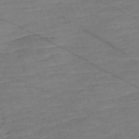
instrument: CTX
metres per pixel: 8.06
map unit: Nve
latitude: -58.1794
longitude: 61.2754
